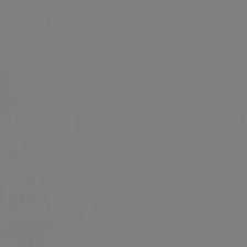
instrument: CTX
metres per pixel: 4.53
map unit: lHb
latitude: -39.1998
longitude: 62.2928
